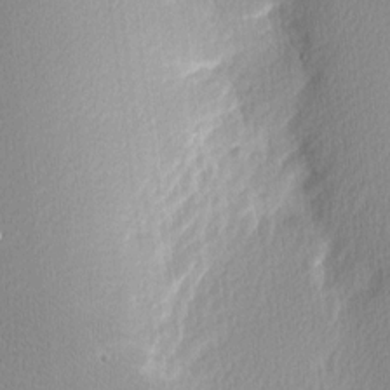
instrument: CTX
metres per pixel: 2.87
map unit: Nhu
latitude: 2.3089
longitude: -76.7435
